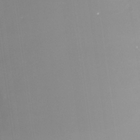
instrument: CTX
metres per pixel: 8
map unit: Nhu
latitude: -30.0094
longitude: -78.1767
